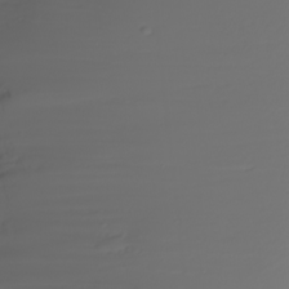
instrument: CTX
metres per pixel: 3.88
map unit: eHh
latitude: -5.3320
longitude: -85.1781
